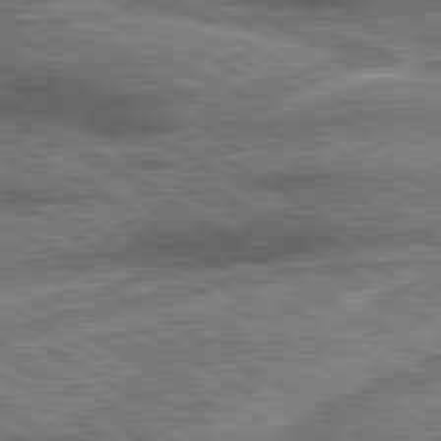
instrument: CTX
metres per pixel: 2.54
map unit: lApd
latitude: 80.1200
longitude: 172.6329
